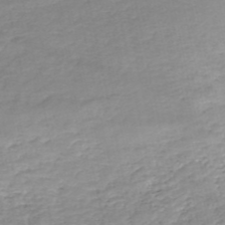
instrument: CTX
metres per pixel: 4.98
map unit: eHh
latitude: -52.1416
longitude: -24.6868
